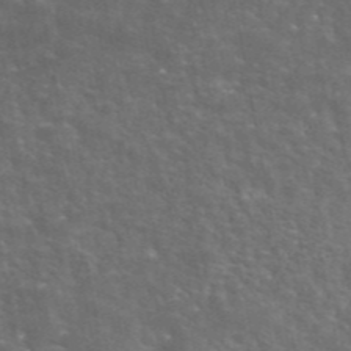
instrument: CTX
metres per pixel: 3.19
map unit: eAb
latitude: 44.7813
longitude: 113.3510
